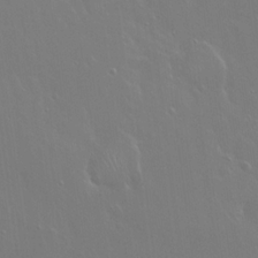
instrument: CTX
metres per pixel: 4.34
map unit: Hto
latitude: 18.3467
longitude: -56.3656
